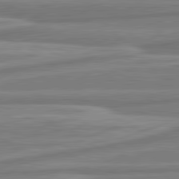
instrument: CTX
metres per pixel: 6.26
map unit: lApd
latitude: 81.7450
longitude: -175.1781
